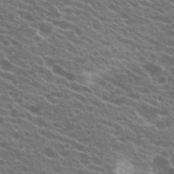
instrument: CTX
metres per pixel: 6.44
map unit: Hto
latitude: 23.1781
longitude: -38.1389
